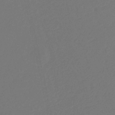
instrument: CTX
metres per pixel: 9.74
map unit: eHb
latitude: -29.9745
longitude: 66.1417
